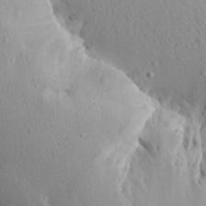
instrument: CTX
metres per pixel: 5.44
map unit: Aa
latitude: 12.9703
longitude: -142.1011
